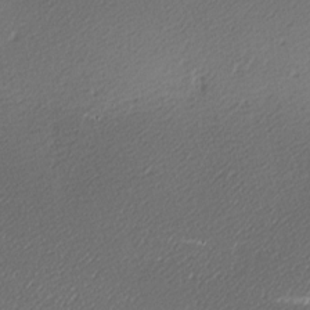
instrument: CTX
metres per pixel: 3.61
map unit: lAa
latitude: -10.0283
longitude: -127.0837
